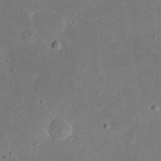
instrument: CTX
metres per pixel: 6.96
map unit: eHh
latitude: 23.4993
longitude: -67.8583
